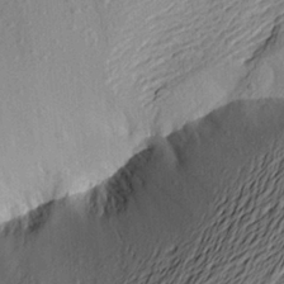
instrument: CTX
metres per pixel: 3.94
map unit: Aa
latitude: 22.4979
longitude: -149.4993
